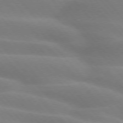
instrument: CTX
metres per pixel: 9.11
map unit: lApd
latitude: 74.2900
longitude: -60.9702
